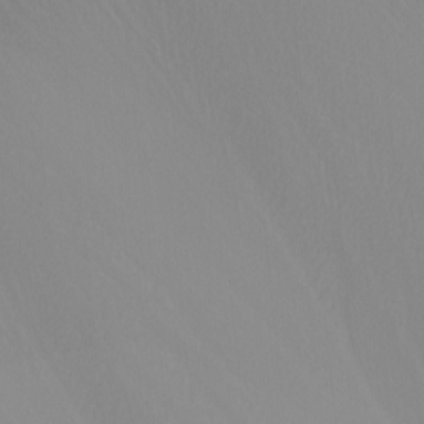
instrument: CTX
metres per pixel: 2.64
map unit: Nhu
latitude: -8.8408
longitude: -95.1026
